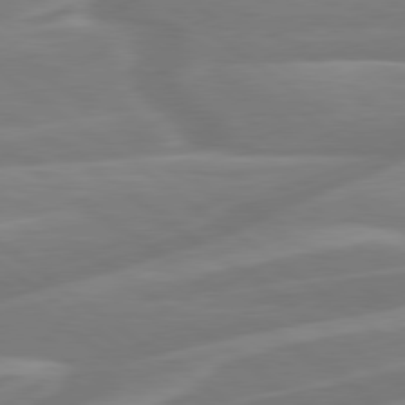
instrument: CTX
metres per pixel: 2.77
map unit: Hpe
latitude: 79.1403
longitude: -126.8002
